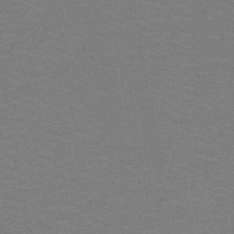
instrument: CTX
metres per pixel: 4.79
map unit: lHb
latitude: -43.1242
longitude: 54.1039
